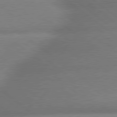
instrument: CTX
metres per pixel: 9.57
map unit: lApd
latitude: 79.7072
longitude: -166.8380
